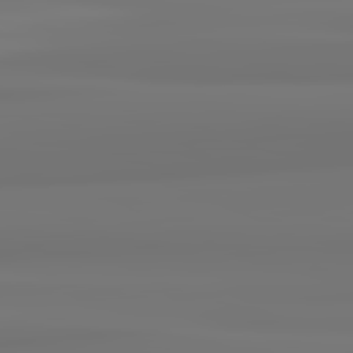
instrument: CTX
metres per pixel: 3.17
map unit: lApd
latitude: 82.3467
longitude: 171.7667
